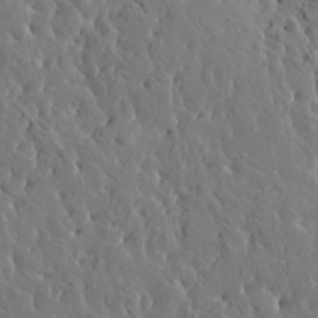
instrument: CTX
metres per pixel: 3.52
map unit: HNhu
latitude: 6.4034
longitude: -0.6868
